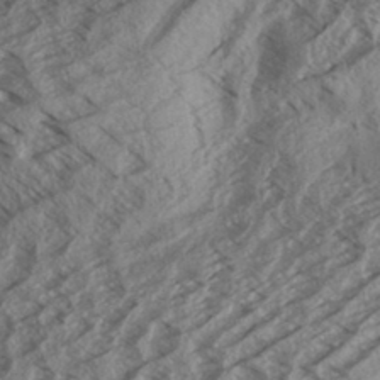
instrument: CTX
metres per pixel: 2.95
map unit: Aa
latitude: 32.9892
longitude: -139.1970
